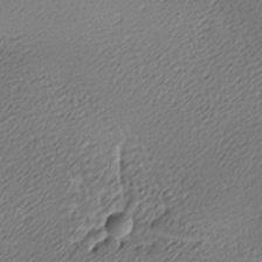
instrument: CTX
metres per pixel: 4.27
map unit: lAa
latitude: -10.2173
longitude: -126.8758
